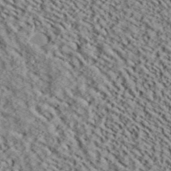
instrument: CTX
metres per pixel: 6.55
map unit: ANa
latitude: 40.0444
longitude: 30.8408
